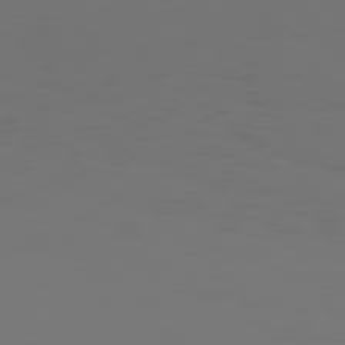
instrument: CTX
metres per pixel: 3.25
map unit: Hpe
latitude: 77.4048
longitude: -166.1577
